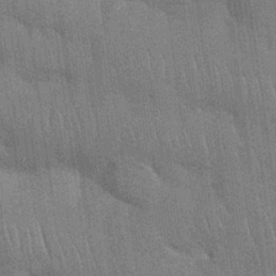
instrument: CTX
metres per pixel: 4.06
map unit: Nhu
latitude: 27.4993
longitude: -68.1200
